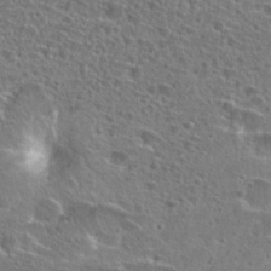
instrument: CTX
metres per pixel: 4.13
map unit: Hto
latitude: 25.6127
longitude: -46.0444
